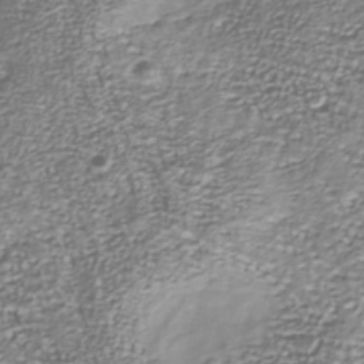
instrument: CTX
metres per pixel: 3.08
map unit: Nhu
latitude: -39.1242
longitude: -81.8583
